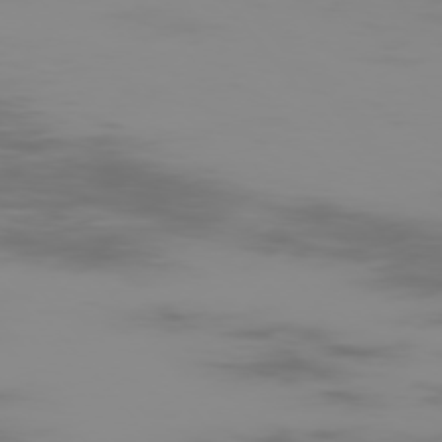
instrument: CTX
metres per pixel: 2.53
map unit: Hpe
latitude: -75.9556
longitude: -10.4223
